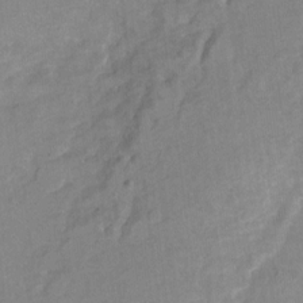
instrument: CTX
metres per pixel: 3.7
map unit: Hto
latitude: 7.2348
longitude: -36.1389
